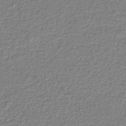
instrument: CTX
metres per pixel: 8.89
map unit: lHb
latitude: -42.9163
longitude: 76.1228
